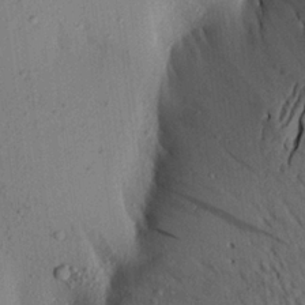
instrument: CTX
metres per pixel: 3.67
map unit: Aa
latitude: 21.5371
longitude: -148.0822
